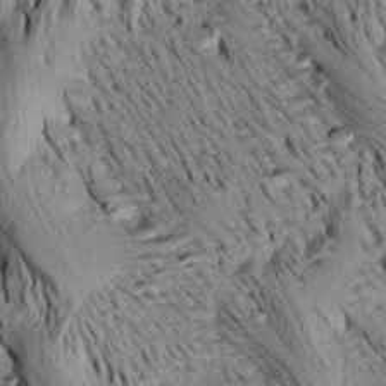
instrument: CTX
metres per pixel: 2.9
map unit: Aa
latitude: 18.2522
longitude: -145.2915
